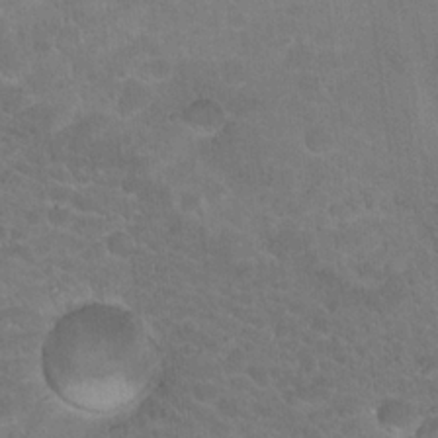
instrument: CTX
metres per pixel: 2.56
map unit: Hto
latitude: 18.7435
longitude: -35.2348
